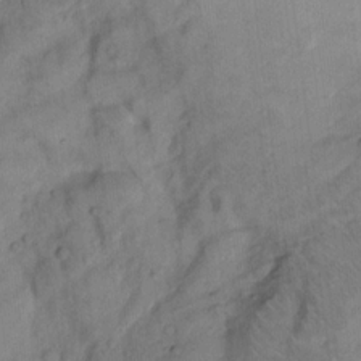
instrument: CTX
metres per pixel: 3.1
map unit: eHh
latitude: 13.8961
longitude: -62.7247
